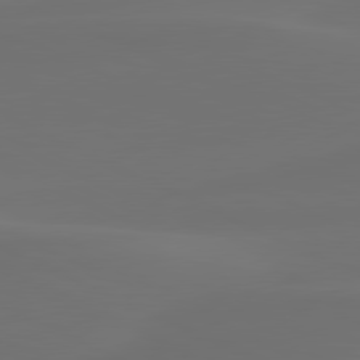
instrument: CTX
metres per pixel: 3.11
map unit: lApd
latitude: 80.5546
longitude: -82.6301
